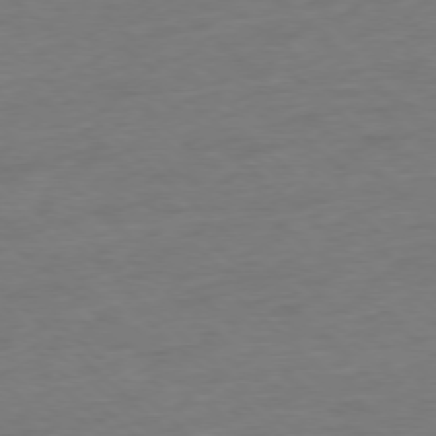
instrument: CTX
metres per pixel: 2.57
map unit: Ap
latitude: -76.9353
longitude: -77.2915
